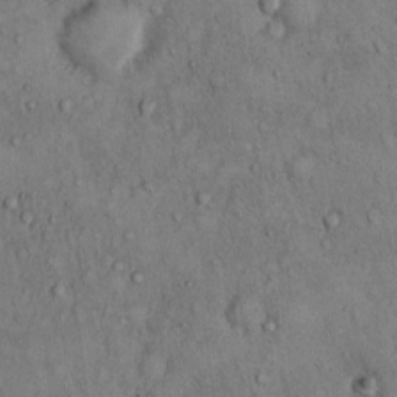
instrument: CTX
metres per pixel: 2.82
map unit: Hto
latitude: 12.1011
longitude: -60.1011
